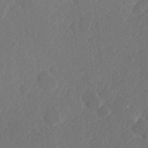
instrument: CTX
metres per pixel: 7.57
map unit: Hve
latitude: 25.8205
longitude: 145.1053
